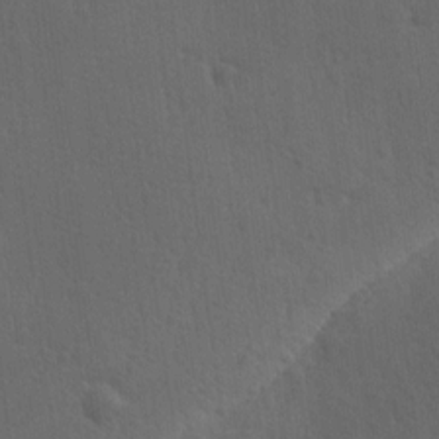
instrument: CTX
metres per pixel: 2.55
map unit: Ave
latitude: -8.3684
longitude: -121.1403
